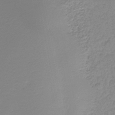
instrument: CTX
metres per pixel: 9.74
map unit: HNb
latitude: -41.1242
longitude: 49.9556
